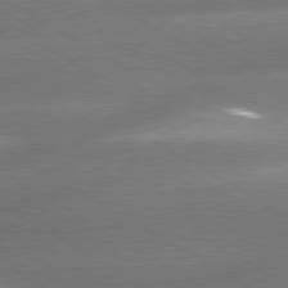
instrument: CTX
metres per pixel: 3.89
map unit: lApd
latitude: 80.3278
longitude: -155.3859
